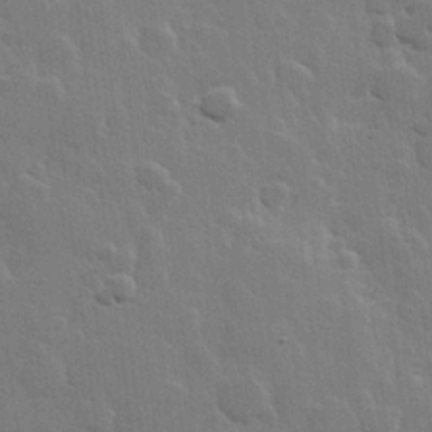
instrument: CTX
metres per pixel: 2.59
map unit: Hve
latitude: 22.4790
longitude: 148.5952
